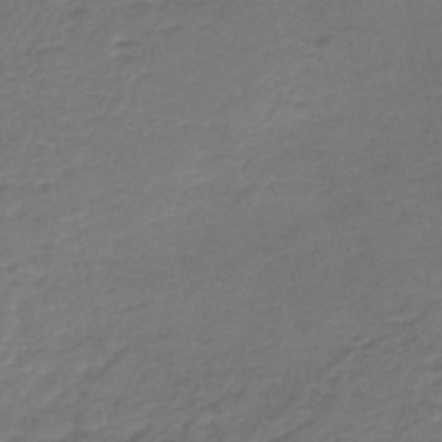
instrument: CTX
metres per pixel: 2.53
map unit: HNb
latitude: -43.3131
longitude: 50.5007
